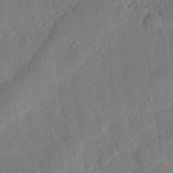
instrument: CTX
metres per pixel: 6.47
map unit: eHh
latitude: 27.0081
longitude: -82.4412
